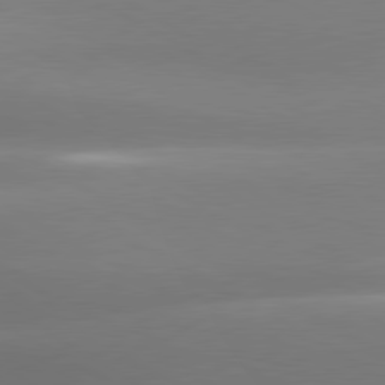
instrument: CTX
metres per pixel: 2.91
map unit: lApd
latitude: 80.2711
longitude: -138.3278
